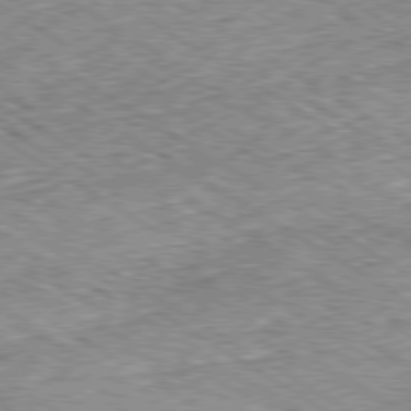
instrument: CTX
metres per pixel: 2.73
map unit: Ap
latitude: -80.1984
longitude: -51.4237
